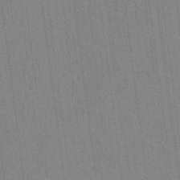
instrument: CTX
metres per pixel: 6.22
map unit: Hto
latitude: -11.1620
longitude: -38.5357
